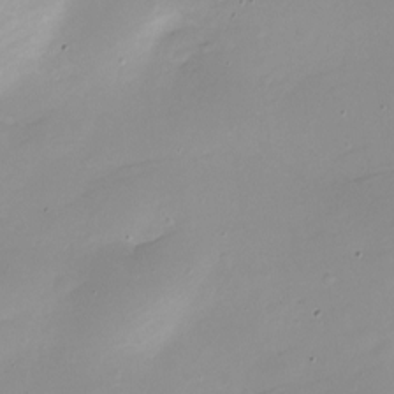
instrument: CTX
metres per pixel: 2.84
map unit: Nhe
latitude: -20.0283
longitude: 143.8422
